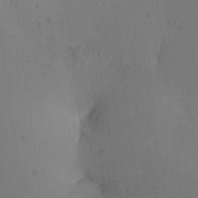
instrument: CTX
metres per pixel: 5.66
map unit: eHh
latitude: -0.6897
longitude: 17.4833
